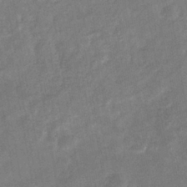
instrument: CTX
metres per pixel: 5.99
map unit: eHb
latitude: -34.1039
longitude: 74.3307
